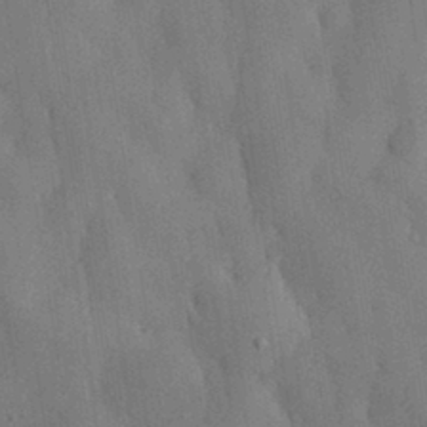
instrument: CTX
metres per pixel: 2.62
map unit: eHh
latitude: 30.8758
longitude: -76.8002
